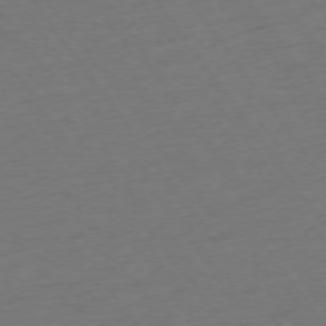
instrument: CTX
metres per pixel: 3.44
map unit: Ap
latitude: -74.7275
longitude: -89.6316
